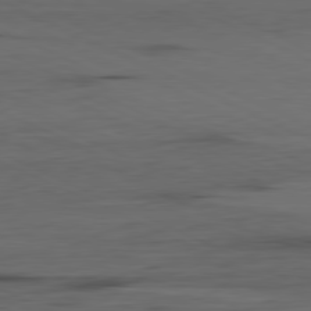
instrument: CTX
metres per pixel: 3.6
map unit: Ap
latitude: -81.2943
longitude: -68.5546
